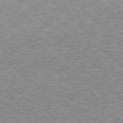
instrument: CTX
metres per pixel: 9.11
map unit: Hpe
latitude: 78.4979
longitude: -167.1592
